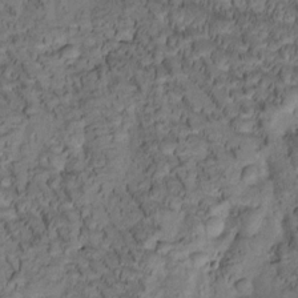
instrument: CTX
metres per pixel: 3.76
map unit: Htu
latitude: -3.4643
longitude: 173.2187
